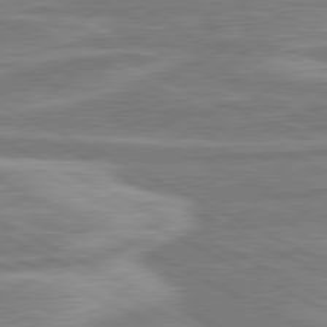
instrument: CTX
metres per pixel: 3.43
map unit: lApd
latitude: 80.7435
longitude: -174.6868
